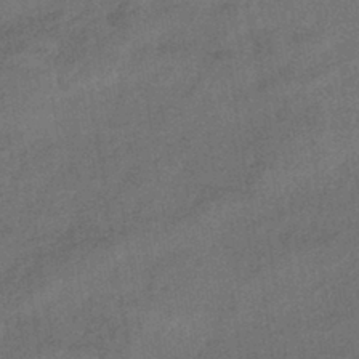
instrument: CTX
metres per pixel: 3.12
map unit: HNhu
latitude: -42.1605
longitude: 90.3873
